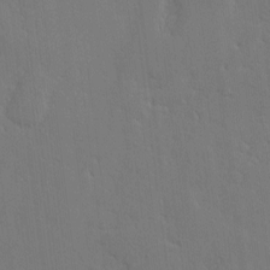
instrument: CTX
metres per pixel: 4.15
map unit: Nve
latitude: -8.5574
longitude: 175.6154
